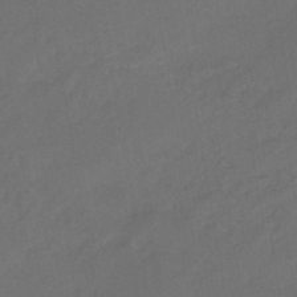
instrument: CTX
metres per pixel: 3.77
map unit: eHb
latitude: -46.5384
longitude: 85.3887
